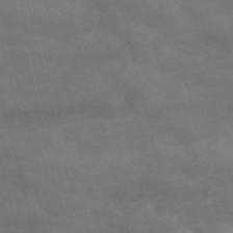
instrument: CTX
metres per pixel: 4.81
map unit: Nve
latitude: -57.2943
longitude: 51.2943
